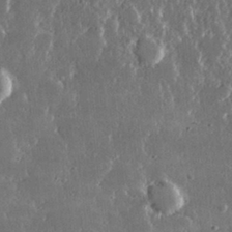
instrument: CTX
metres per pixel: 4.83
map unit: lHvf
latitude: 30.6113
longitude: -92.1011
